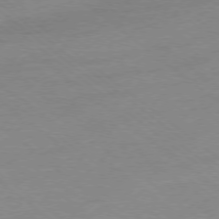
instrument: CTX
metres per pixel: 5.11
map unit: Ap
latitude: -78.0283
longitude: -95.5938
